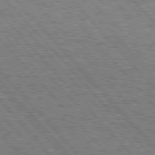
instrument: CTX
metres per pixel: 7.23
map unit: Hpe
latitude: 76.4790
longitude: -150.6112
